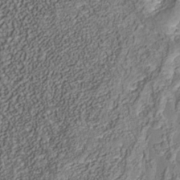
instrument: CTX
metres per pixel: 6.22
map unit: Nhu
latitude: -39.0676
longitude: -85.4049
